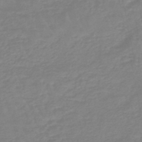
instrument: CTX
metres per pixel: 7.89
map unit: eHb
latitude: -45.5399
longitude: 81.4644
